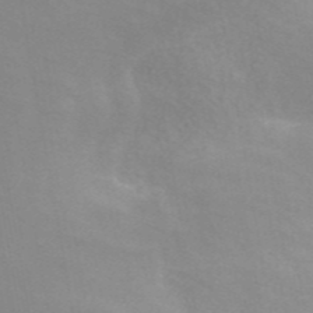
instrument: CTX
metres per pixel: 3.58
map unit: ANa
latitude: 45.1970
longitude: 26.1416
